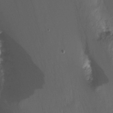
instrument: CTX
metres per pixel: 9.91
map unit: Nhu
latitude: -6.5007
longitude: -44.7624
